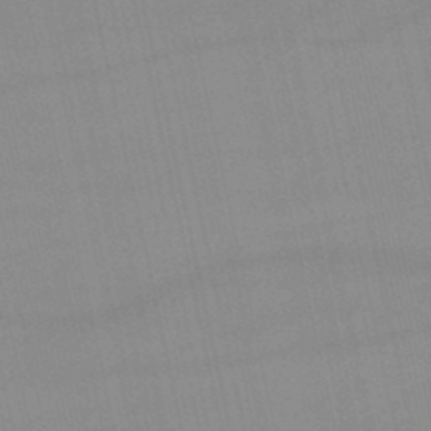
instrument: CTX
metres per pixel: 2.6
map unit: lHb
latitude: -46.4629
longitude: 70.3117
